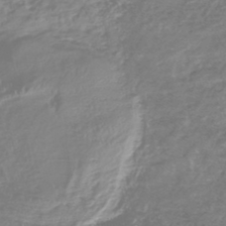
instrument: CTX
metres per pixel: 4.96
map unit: HNhu
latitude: -48.3118
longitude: 28.1228
